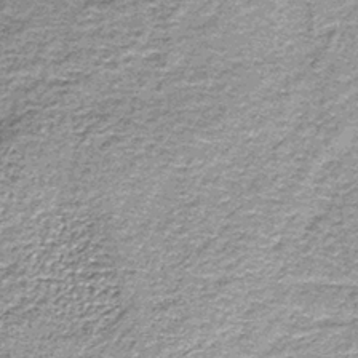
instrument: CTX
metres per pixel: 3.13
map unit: lHb
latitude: -36.6896
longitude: 64.8219
